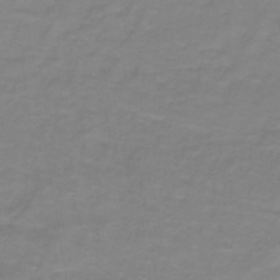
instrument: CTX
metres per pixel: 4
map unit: lHb
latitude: -41.9745
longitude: 56.1795
